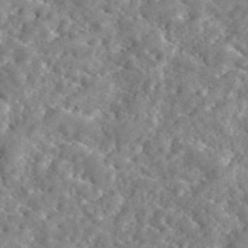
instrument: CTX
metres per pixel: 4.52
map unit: eAb
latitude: 45.1025
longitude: 128.7652
